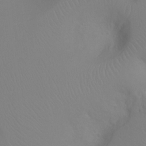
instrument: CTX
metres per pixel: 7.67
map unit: Ht
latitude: -3.3320
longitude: -26.2523
